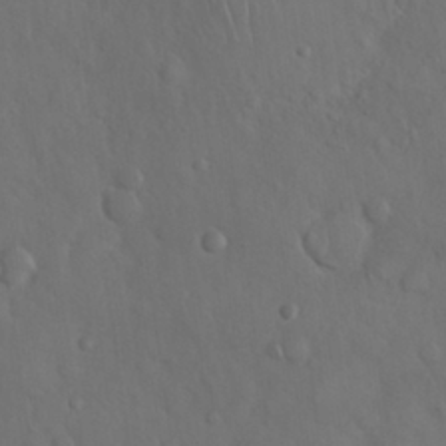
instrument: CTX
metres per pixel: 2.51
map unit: Nhu
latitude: 27.8772
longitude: -65.2537
